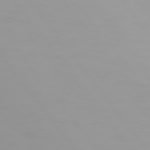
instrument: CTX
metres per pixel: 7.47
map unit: Hpe
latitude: 74.4601
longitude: -128.9136
